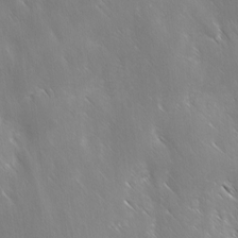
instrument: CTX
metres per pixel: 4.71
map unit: Ave
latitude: -0.7841
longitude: -112.7057
